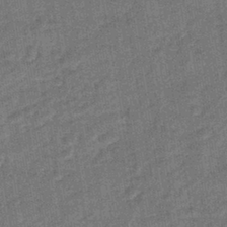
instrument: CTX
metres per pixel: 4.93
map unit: lHb
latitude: -39.7289
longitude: 74.2551
